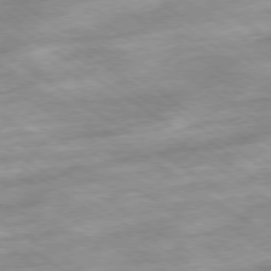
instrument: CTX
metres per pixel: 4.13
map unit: Hpe
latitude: -78.8219
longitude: -20.9136
